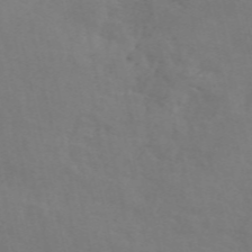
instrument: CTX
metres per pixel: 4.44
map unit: ANa
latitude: 50.6490
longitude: -81.4048
